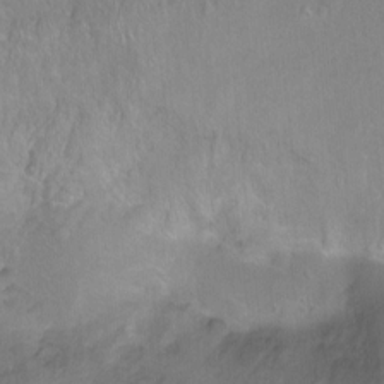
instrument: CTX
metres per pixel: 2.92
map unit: Ht
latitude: -6.7085
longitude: -37.6316
